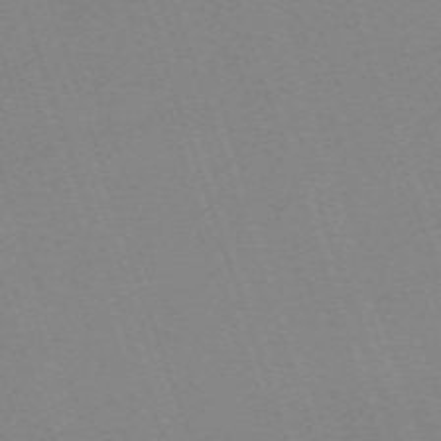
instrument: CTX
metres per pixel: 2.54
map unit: eHh
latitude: -64.7086
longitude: 51.4265
